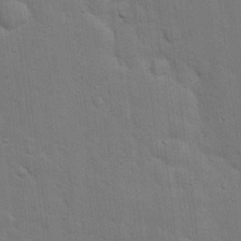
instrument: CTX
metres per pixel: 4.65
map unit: eHh
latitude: 19.6882
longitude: -62.2712
